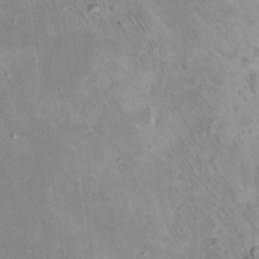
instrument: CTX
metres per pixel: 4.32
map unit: HNhu
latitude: 5.3104
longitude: 7.6910
